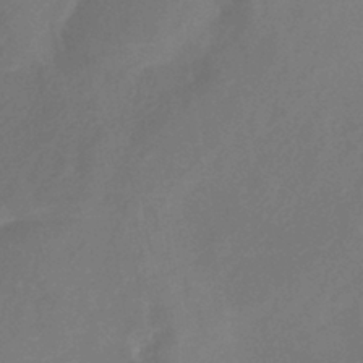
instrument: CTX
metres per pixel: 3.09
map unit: lHb
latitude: -39.6344
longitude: 74.6141
